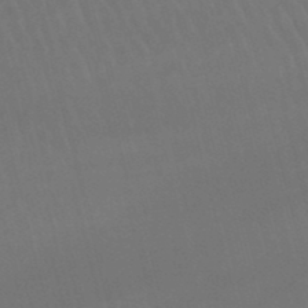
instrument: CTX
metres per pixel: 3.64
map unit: lHb
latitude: -46.9352
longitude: 77.4643
